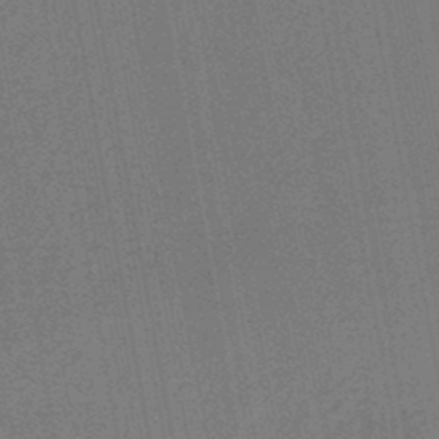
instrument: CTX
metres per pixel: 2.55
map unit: HNhu
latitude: -47.6910
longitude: 98.8786
